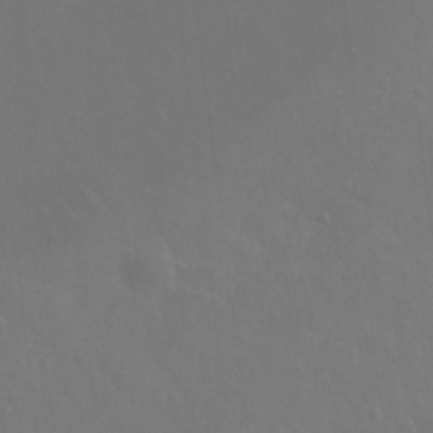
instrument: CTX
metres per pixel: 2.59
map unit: Hto
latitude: -3.4454
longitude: -35.6316
